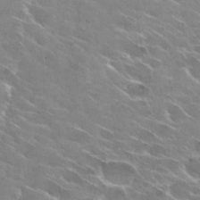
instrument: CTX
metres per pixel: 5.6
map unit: Hto
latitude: 29.6505
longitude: -43.6694
